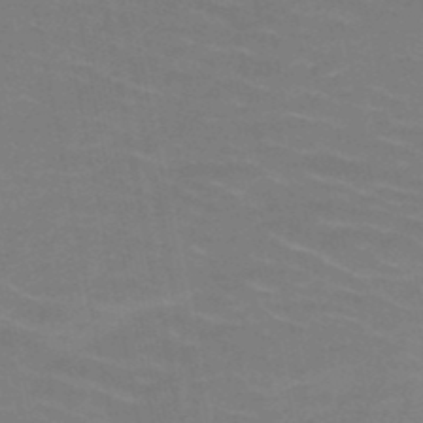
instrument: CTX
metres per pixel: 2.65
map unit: HNb
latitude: -49.6911
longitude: -48.3089
